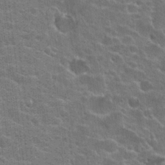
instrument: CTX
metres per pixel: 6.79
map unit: Hto
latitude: 23.8394
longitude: -47.1215
